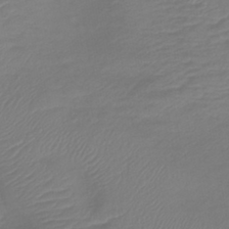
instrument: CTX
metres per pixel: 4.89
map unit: lHb
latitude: -42.3684
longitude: 81.2754
